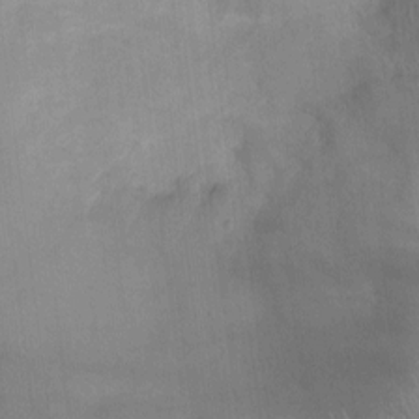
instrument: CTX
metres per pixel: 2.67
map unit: Ht
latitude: -2.8785
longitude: -17.0270
